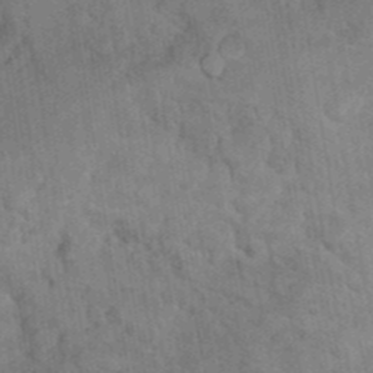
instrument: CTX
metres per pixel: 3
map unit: Hto
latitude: 9.7261
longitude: -35.8583
